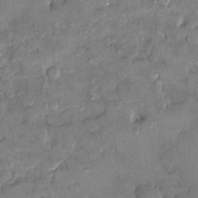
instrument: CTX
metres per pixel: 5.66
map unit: HNhu
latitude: 6.6490
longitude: 0.1795
